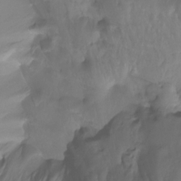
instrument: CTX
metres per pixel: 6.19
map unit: Htu
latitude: -14.9164
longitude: -46.9325
